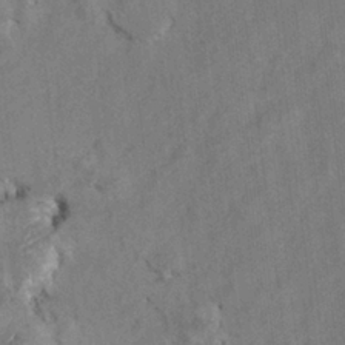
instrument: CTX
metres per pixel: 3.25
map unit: Hto
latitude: 8.2523
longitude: -34.4223
